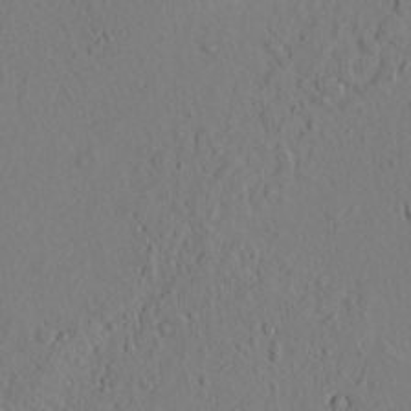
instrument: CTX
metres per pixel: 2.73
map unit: lAvf
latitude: 8.5546
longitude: 165.8045
